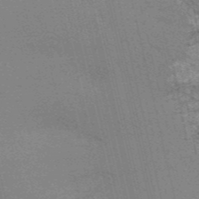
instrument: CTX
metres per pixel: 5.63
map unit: HNb
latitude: -54.2173
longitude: -41.1403
